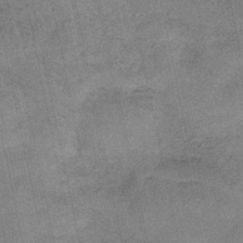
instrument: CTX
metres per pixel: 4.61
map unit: HNb
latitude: -35.5966
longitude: 56.0850
